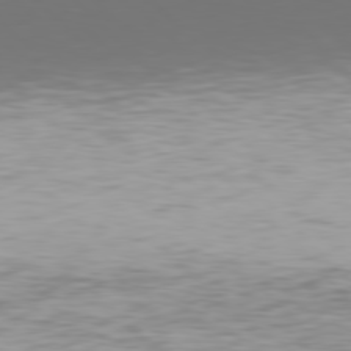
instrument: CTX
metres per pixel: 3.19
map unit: Hpe
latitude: 77.6505
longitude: -170.6112
